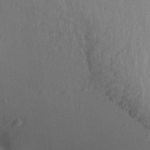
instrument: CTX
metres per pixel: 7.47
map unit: Aa
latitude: 25.4426
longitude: -143.8206
